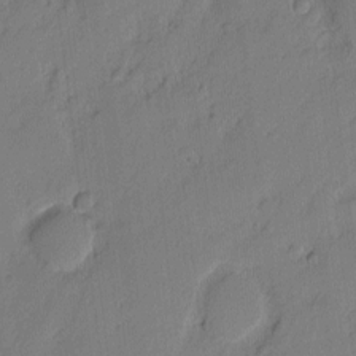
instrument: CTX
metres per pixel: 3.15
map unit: eHh
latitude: 2.8191
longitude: -77.0269
